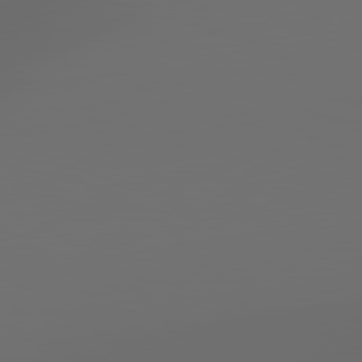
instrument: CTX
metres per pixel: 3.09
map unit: lApd
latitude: 79.2159
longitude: -139.2537
